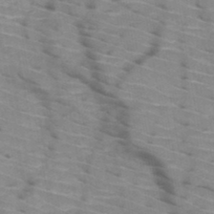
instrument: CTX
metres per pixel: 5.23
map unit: HNb
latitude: -47.2943
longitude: -45.3481
